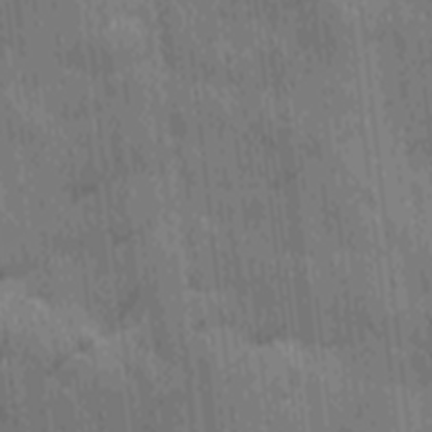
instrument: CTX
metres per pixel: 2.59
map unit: Ave
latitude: -9.7289
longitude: -122.9514
